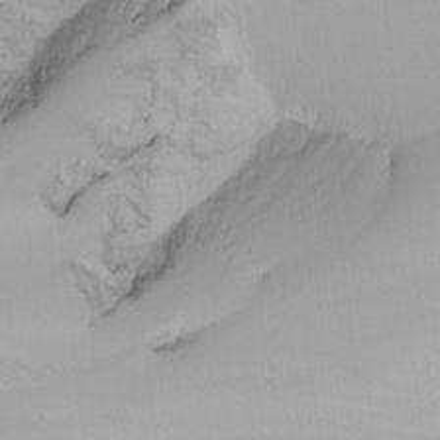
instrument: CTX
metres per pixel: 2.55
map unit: Nhu
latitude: -6.8408
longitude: -81.0458
